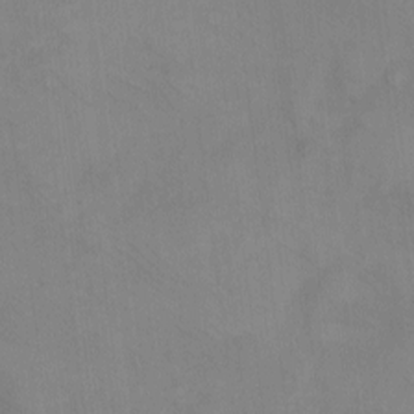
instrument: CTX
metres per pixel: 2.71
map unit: eHh
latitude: -8.5952
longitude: -69.1214
